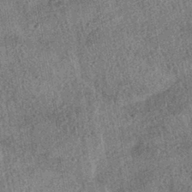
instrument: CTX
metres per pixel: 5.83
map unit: HNhu
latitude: -42.6329
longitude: 98.4062
